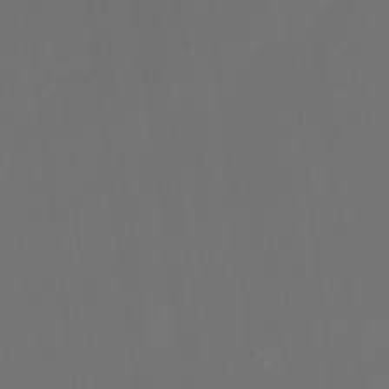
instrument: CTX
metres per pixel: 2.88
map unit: Htu
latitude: -13.6155
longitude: -48.5546
